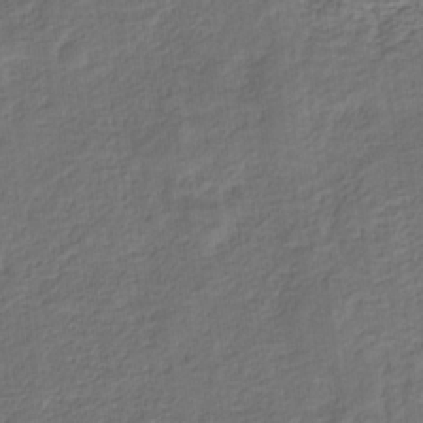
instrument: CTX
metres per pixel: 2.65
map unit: eHb
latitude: -32.2173
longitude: 72.9730
